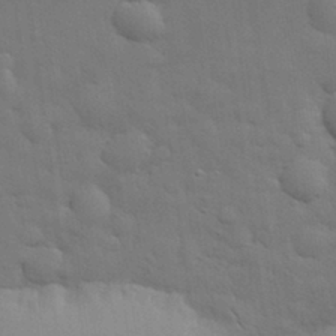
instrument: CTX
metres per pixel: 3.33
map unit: eHh
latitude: 29.7638
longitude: -75.3104
